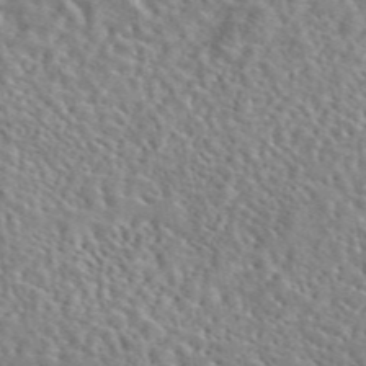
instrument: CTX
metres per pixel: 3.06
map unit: eAb
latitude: 44.8191
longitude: 113.5588
